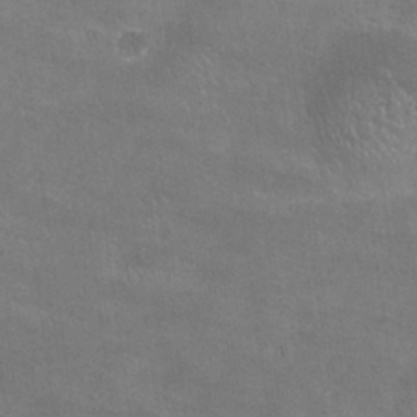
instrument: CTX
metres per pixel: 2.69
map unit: Nhu
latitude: 27.5371
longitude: -55.7261
